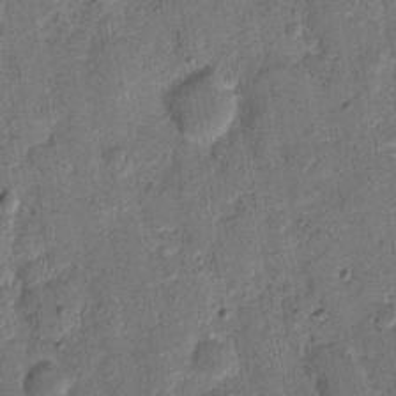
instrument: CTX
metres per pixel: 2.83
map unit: eHh
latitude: 8.4034
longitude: -66.4790
